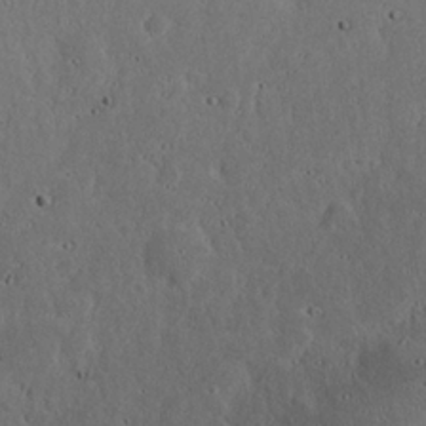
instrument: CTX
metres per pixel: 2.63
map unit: eHh
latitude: 24.5167
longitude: -72.5357
